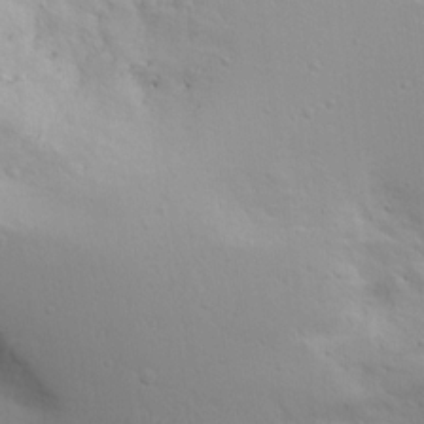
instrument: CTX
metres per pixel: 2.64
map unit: Ave
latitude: 13.0270
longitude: -139.0458
